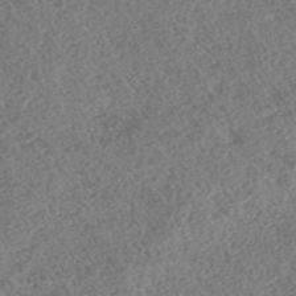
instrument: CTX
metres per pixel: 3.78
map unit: HNhu
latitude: -46.5951
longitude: 29.4832
